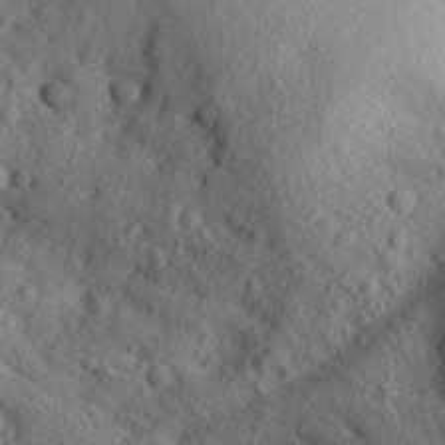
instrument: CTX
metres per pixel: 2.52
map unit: Aa
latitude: 18.7057
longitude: -144.1389
